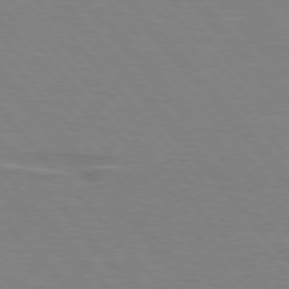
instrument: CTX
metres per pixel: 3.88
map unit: lApd
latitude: 75.8017
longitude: -80.9325
